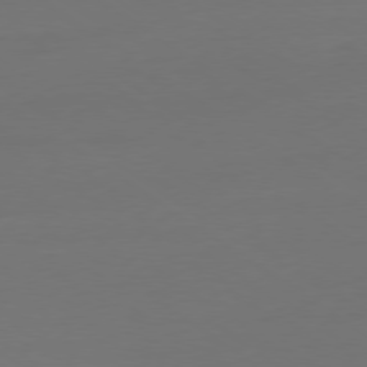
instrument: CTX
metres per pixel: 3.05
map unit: Ap
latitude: -79.2942
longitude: -65.0269
